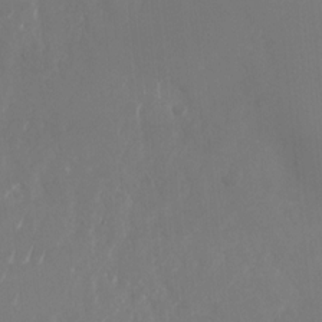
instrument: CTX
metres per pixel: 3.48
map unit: Nhu
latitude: -28.5385
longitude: -70.3467
